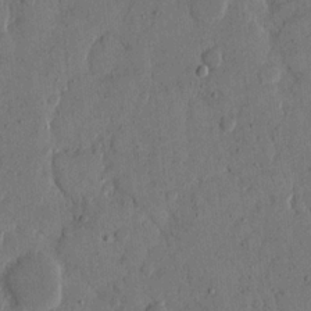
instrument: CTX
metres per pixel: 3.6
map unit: eHh
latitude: 13.7261
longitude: -68.2523
